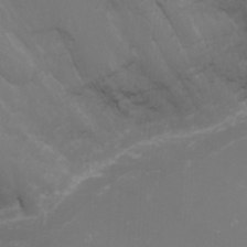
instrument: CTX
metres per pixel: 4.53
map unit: Nhu
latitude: -1.2754
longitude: -78.2712
